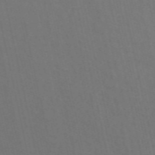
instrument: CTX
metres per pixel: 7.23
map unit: ANa
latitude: 49.4615
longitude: -79.3482
